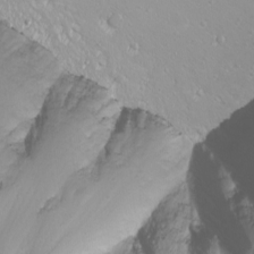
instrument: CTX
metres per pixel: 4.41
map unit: eHh
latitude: -9.7666
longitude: -68.9891
